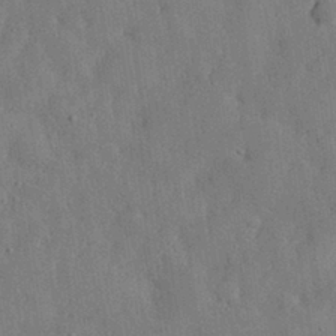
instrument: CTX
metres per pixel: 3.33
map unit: eHh
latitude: 30.4034
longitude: -77.3481
